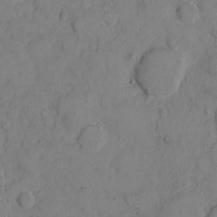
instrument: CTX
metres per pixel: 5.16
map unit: eHh
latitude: 7.6127
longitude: -63.3482
